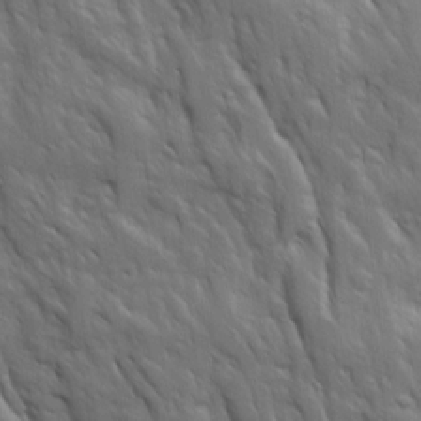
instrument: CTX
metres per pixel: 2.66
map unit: Ave
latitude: 15.8206
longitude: -132.2145
